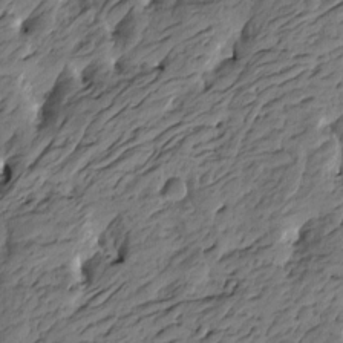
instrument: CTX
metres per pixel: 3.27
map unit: Htu
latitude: -5.9178
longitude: -178.4979
